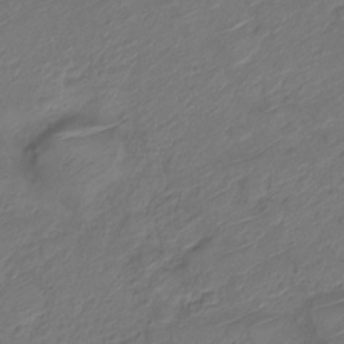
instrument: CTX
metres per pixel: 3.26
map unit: Nve
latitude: -19.3321
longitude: 106.9920
